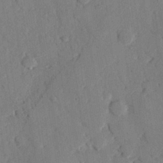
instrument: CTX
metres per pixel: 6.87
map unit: eHh
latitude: 26.2523
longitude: -81.3482
